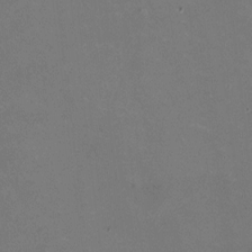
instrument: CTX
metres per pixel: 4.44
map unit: HNhu
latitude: -0.6141
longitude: -2.5357
